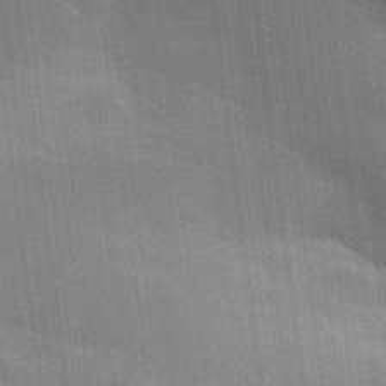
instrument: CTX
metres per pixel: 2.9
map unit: lHvf
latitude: 26.6113
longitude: 141.0486
